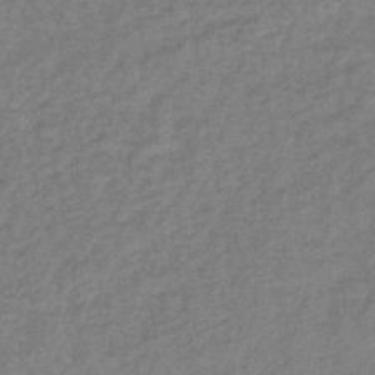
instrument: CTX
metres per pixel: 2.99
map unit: lHb
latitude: -41.0108
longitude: 70.9920
